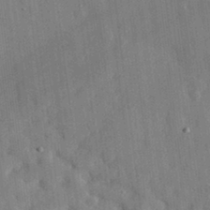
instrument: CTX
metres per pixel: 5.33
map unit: eHh
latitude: 29.8205
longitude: -76.7435
